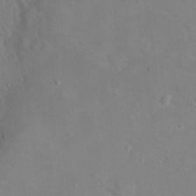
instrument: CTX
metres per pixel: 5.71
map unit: Hto
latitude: 17.6127
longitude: -39.2915
